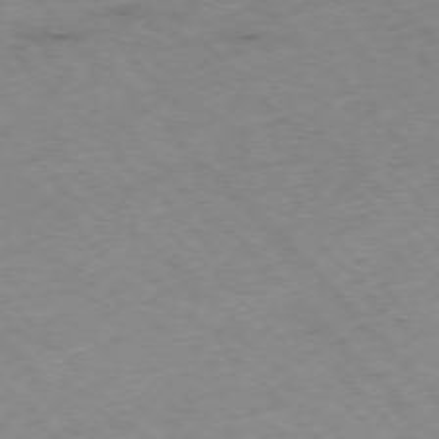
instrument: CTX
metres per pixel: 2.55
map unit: Hpe
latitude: -76.7085
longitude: -16.8569
